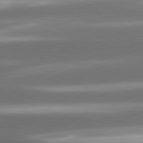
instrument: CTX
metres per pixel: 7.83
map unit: lApd
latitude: 80.9703
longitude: -143.6316
